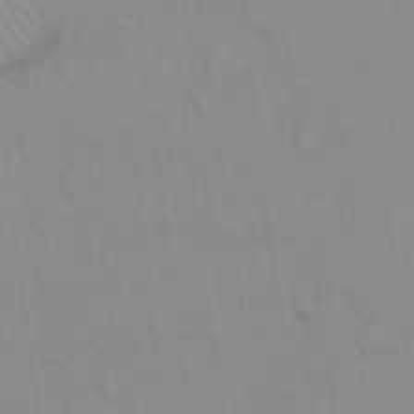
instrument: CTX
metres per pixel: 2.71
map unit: eHh
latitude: 19.6316
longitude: -60.1011
